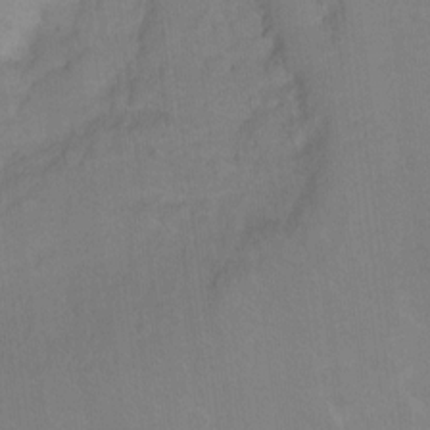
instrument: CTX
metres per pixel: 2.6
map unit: Ht
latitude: -6.3117
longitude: -37.2348
